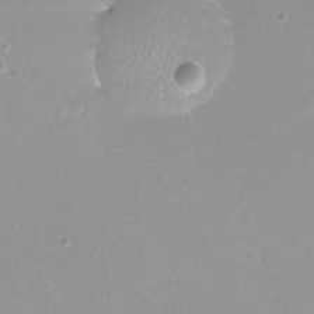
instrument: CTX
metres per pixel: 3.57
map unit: eHh
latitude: -12.1795
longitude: -61.5749
